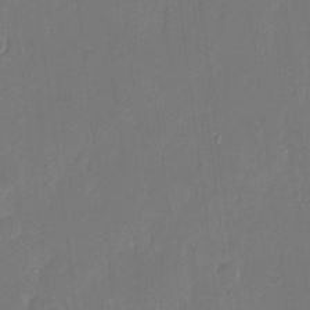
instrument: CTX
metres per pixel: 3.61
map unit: eHh
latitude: 6.4412
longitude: -68.6869
